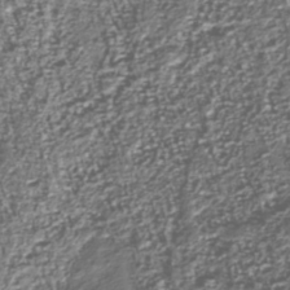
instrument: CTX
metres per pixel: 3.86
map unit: Nhu
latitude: -39.7100
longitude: -82.1011
